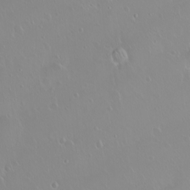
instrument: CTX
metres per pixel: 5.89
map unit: eHh
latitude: 1.6882
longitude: -55.1970
